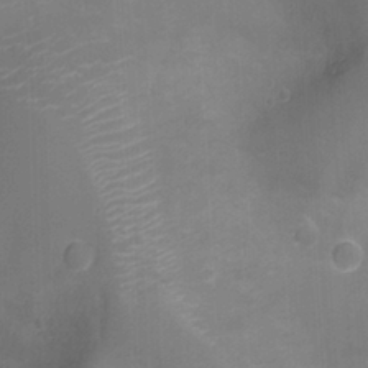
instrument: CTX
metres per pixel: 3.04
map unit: Ht
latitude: -3.5021
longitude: -18.2144
